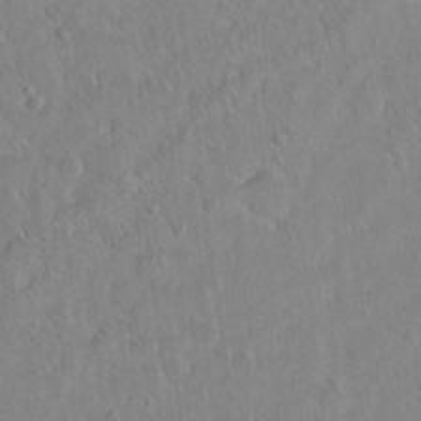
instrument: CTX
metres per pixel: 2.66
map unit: Hto
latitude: 13.0270
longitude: -36.9514
